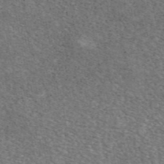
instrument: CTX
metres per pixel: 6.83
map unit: ANa
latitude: 46.9325
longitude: 26.1038
